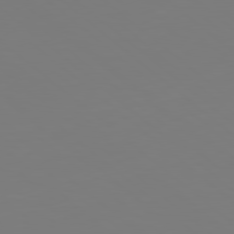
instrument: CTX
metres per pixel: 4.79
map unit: Hpe
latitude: 78.8191
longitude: -173.9150
